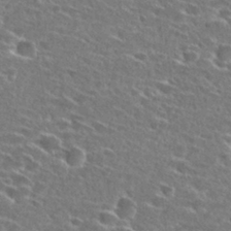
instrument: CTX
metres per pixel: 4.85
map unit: Hto
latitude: 27.7261
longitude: -46.7247
